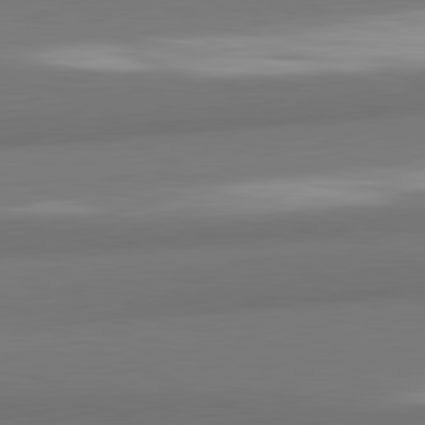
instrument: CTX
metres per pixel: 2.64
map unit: lApd
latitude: 82.0255
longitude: 172.4629
